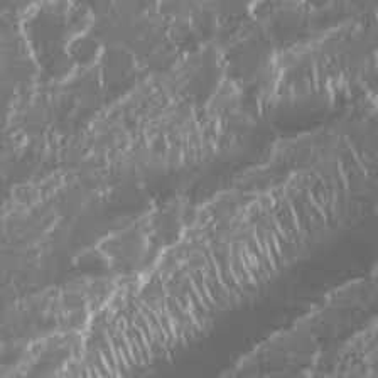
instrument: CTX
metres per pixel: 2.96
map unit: Nhu
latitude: 26.2145
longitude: -61.2159
